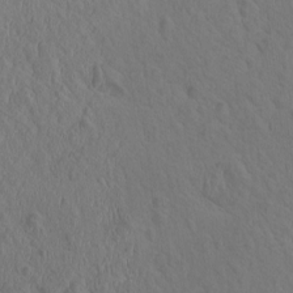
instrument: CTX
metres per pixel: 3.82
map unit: eHh
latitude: -2.2739
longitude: 19.2943
